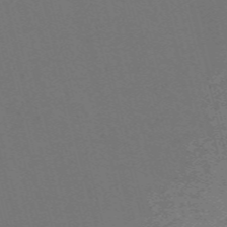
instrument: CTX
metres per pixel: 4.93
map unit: Nve
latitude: -59.4454
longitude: 63.6155
